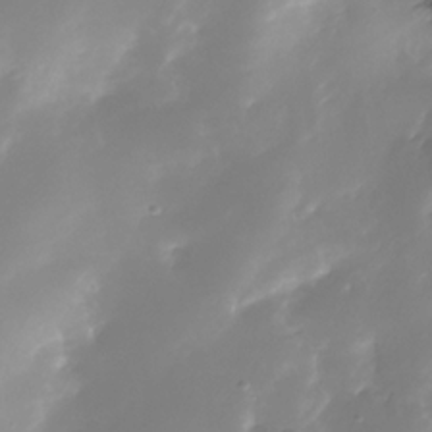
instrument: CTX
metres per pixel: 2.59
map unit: Nhe
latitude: -33.2754
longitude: -116.5168
